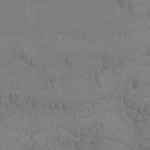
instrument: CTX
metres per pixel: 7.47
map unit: Ave
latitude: -8.3306
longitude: -122.1956
